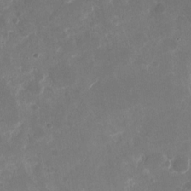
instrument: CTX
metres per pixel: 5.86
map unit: Nhu
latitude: -29.2943
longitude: -70.2333
